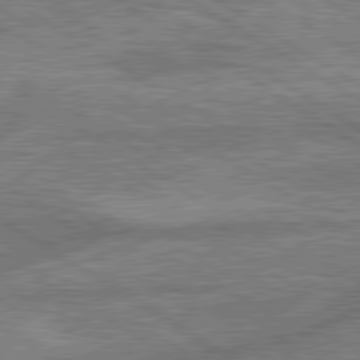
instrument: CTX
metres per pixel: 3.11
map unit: lApd
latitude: 79.8773
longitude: -170.4979
